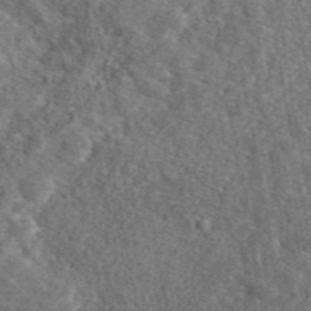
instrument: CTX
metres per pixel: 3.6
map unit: eAb
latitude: 46.2334
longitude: 113.5021
